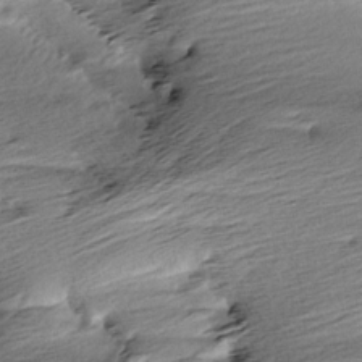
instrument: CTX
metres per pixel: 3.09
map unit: Aa
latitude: 6.0444
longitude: -137.1026
